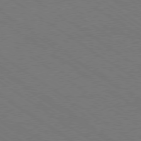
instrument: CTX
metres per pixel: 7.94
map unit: Ap
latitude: -79.9367
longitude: -66.5167
